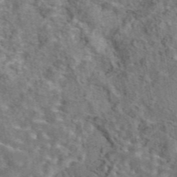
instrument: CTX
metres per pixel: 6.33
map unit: eAb
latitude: 44.4412
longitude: 111.0108
